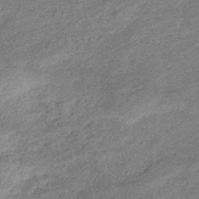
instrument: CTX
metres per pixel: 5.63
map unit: eHb
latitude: -38.6141
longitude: 80.4062
